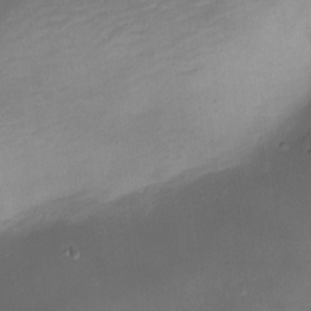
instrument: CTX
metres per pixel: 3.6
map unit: Nhe
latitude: -19.3132
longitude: 145.3888
